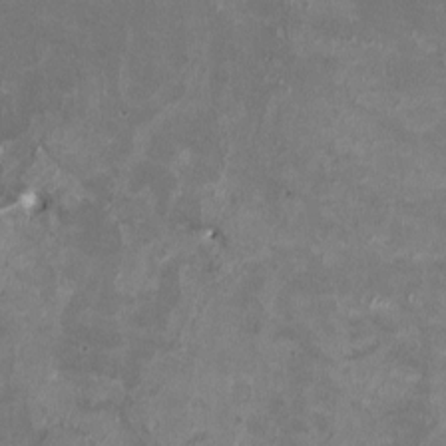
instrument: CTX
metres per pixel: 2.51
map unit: HNhu
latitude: -1.1809
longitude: -4.1578
